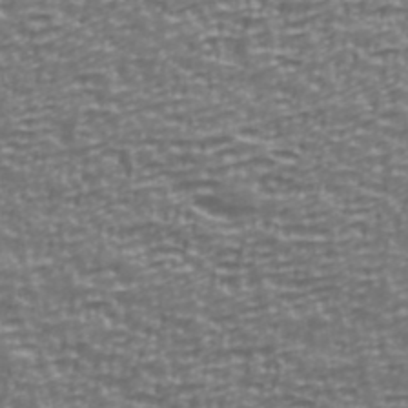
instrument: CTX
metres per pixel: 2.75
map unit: Ave
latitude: 40.8757
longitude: -113.1592
